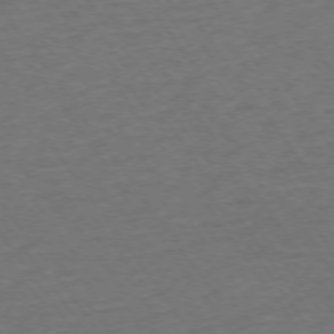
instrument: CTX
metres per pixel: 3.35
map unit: Ap
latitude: -75.1620
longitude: -85.3482
